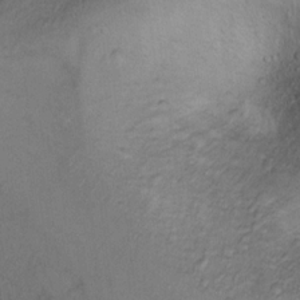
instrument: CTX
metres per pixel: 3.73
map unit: Ht
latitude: 11.7072
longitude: -32.2334
